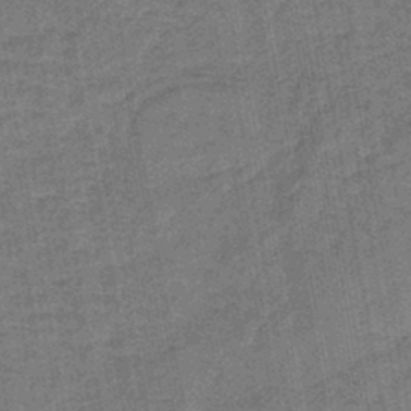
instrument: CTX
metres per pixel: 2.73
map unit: lHb
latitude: -42.7841
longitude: 63.2376
